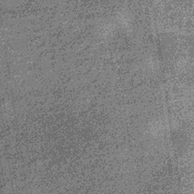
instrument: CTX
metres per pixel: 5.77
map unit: lHb
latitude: -36.1416
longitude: 67.8234
